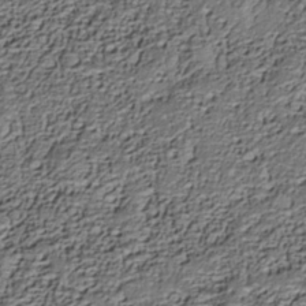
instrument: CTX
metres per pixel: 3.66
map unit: Nhe
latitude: -38.6330
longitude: -117.3293
